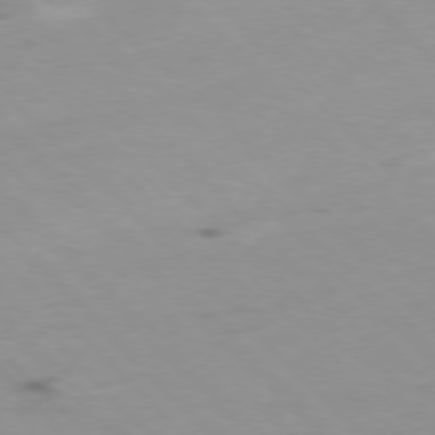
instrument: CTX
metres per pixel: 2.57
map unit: Ap
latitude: -77.2943
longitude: -91.2537
